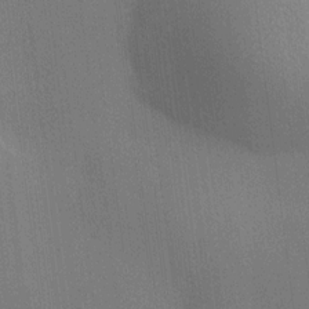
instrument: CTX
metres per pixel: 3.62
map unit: HNhu
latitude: 12.5735
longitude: 11.2376
